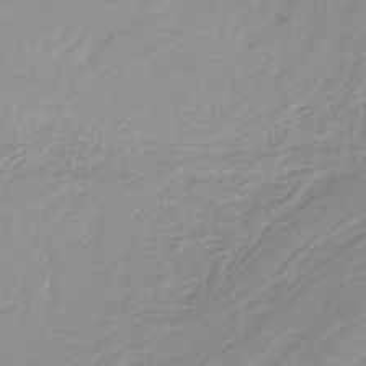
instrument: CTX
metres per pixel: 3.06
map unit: lHb
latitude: -31.7288
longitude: 63.9556
